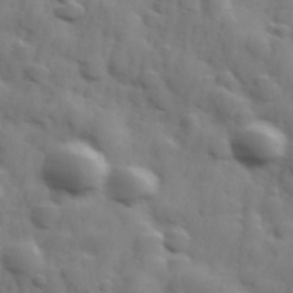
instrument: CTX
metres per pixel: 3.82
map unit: Hve
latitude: 31.5371
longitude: 150.3495
